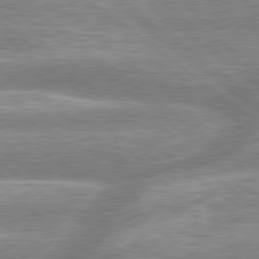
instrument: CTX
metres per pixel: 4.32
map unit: lApd
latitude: 79.1592
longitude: -158.3656
